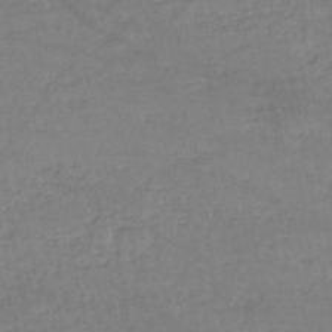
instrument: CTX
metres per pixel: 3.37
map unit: eHh
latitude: -45.1053
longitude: -29.7072
